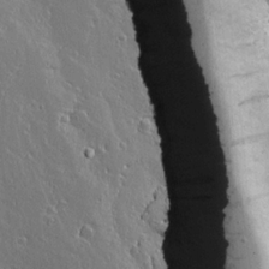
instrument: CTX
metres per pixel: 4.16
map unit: lAvf
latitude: 17.2726
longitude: -126.6869
